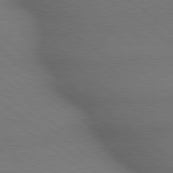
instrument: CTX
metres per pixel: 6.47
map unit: lApd
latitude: 79.2159
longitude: -167.7638
